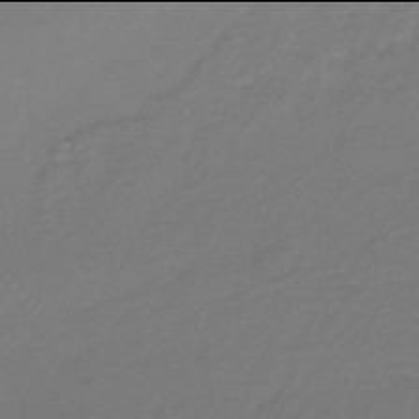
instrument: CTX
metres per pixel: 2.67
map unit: HNhu
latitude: -46.0094
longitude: 90.1039
